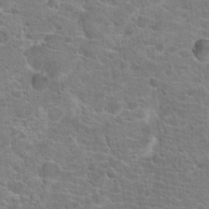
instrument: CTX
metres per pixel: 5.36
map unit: Hto
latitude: 19.7638
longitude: -41.5560
